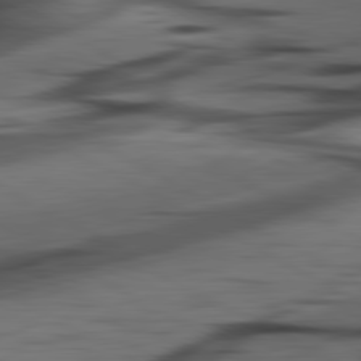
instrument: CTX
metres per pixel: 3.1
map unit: lApd
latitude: 80.8002
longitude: -84.5357
